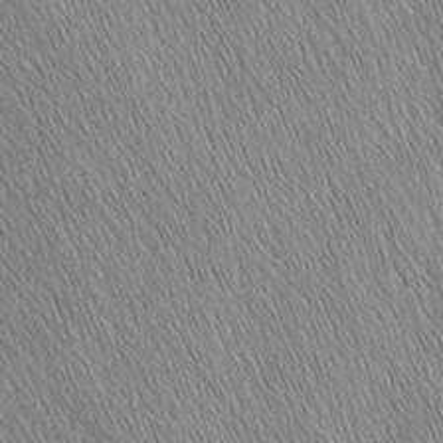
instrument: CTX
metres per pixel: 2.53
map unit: Nhu
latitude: -7.4832
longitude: -151.8961
